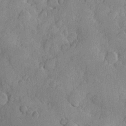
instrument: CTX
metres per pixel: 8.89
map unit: Hve
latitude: 23.6505
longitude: 148.1039
